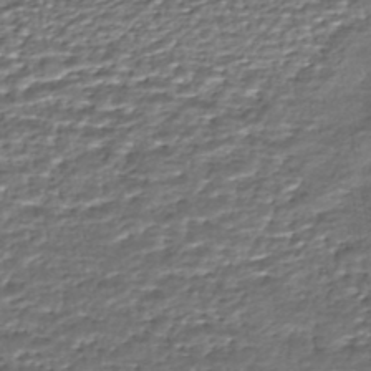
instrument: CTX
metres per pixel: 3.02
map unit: HNhu
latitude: -46.5384
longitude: 105.6910
